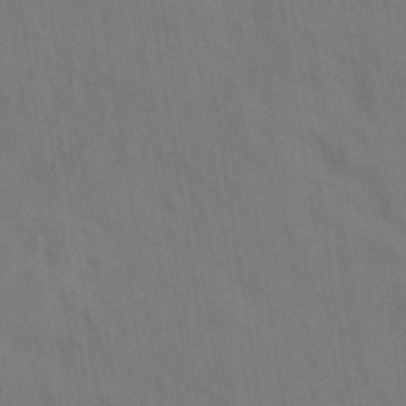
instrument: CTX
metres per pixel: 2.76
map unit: eAb
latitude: 35.1025
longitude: 111.4076
